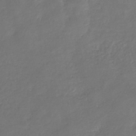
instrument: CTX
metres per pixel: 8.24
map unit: eHb
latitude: -34.4251
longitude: 75.7856
